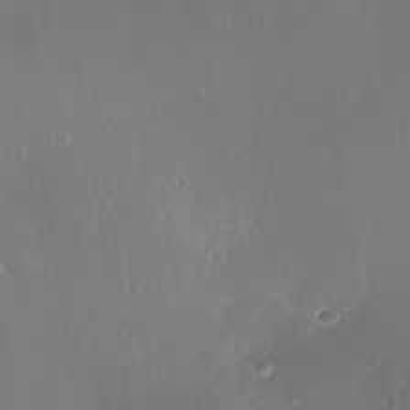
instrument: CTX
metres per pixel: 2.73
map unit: Nhe
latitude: -35.4454
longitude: -118.2900
